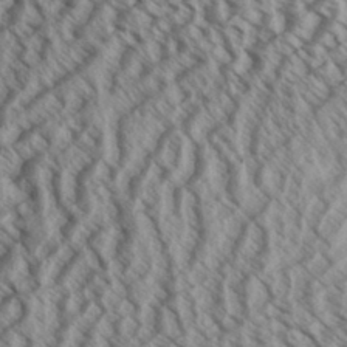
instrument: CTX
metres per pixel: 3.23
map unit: Aa
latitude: 32.6113
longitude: -137.8584
